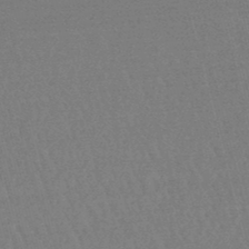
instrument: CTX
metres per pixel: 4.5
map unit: lHb
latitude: -47.2943
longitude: 68.1605
